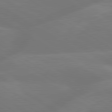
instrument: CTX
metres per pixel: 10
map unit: lApd
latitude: 79.8206
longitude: -150.2900
